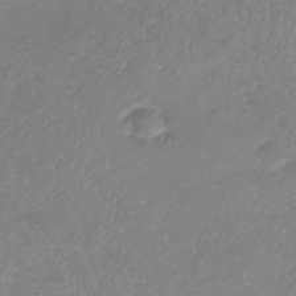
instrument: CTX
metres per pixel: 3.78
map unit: lHb
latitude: -36.6707
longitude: 72.9541
